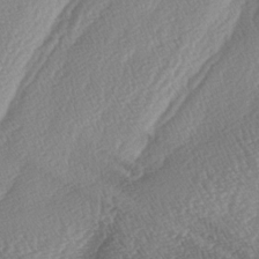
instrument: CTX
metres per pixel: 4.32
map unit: lAa
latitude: -4.7463
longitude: -129.8016
